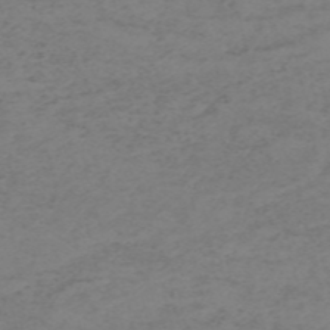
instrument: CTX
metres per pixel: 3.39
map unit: HNb
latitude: -55.2187
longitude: -46.8002
